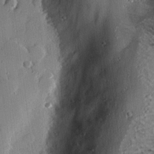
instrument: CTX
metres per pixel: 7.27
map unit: eHh
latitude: 22.7624
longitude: -90.7624
